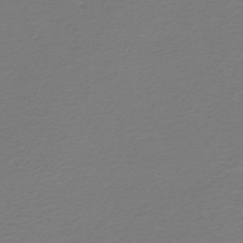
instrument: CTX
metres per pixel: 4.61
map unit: lHb
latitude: -42.9730
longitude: 71.4266
